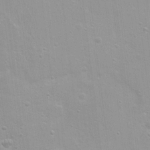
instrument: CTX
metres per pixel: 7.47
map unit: Nhu
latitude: 1.5182
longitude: -16.6679
